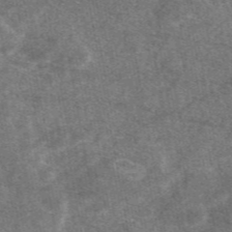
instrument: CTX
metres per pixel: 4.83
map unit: eAb
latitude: 47.4238
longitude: 121.1053
